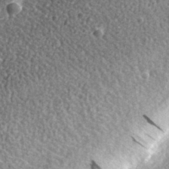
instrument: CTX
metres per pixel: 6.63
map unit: eHh
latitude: 34.4790
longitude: -79.5182
